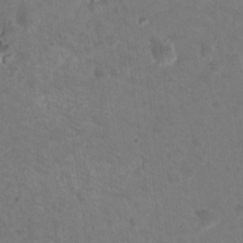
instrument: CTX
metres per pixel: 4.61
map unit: Nhu
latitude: 17.2537
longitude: -30.9514
